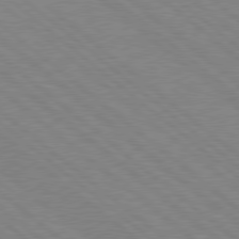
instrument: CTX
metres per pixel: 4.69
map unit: Hpe
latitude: 78.3279
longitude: -123.8772
